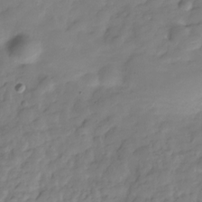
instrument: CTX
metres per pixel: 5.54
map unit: Hve
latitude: -29.8233
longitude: 91.4455
